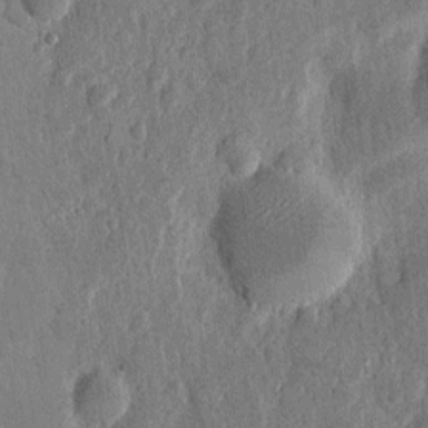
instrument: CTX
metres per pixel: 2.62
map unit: eHh
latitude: 6.5735
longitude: -72.1200
